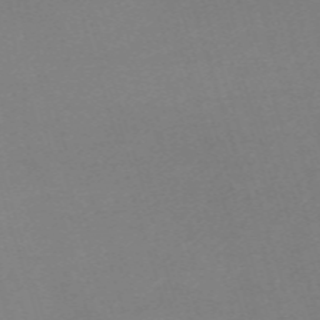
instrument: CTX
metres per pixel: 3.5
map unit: eHh
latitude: -61.7289
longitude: 49.2943
